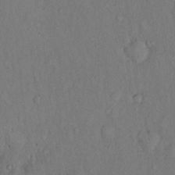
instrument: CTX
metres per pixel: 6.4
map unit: Hto
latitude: 14.1200
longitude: -61.6505
